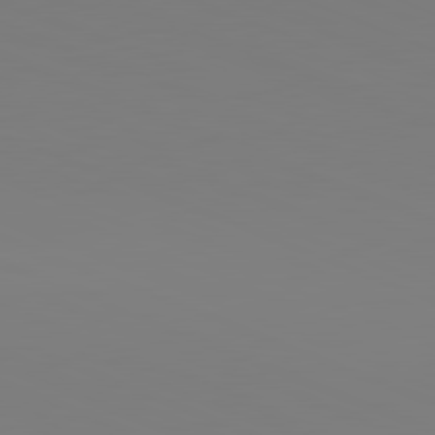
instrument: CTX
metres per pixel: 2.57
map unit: lApd
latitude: 81.8394
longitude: 146.6140
